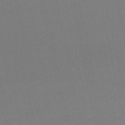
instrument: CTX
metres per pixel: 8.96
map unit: lHb
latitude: -48.4062
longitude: 63.4265
